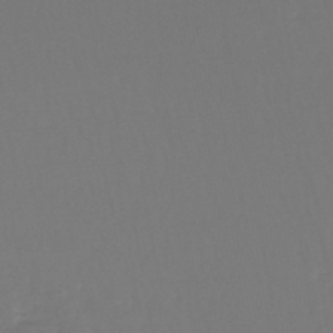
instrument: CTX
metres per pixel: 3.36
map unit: lHb
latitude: -45.5399
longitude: 62.3495
